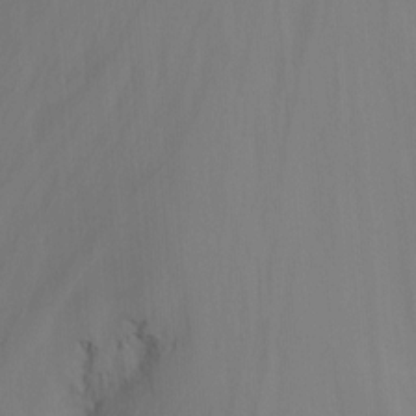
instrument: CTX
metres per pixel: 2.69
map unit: Nhu
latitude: -15.2376
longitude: -56.4978
